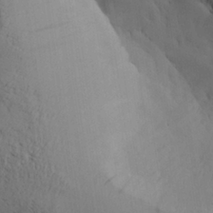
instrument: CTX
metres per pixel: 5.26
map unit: Aa
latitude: 27.6694
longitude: -132.3089
